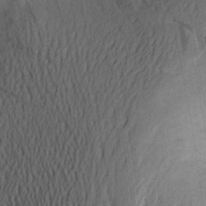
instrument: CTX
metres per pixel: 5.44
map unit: Aa
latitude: 25.0458
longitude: -149.0270
